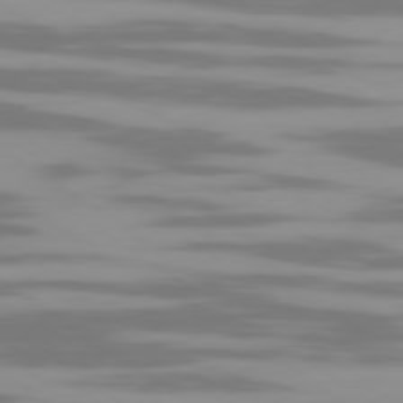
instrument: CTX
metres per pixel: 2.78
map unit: Ap
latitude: -79.8044
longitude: -103.4804
